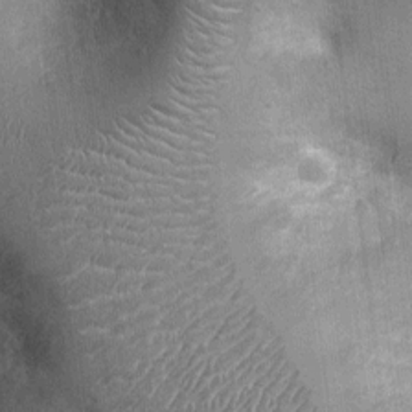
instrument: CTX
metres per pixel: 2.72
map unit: Ht
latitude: -3.7477
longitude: -15.9717
